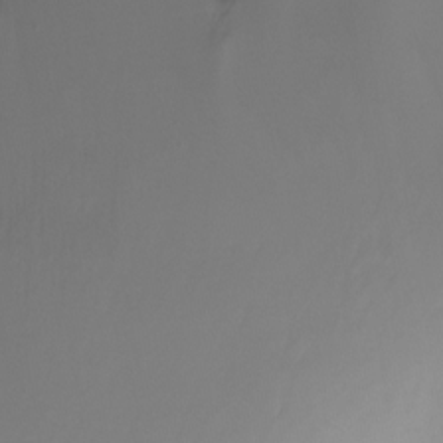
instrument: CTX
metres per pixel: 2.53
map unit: Ht
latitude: -6.6140
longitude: -20.6302
